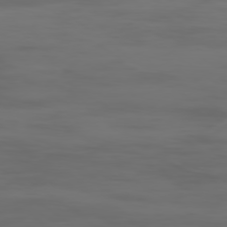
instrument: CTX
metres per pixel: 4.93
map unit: Ap
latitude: -78.3873
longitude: -79.9339
